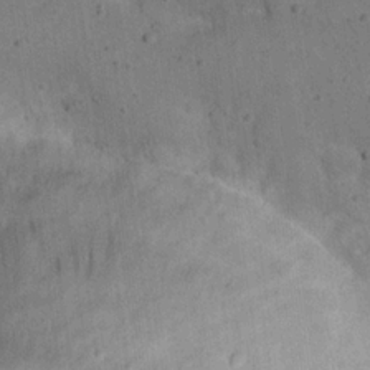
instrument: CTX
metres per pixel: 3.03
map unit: eHh
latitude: 20.4034
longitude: -62.2145
